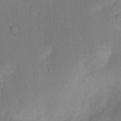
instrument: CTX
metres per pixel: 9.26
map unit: Nhu
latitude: 23.2537
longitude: -73.1026
